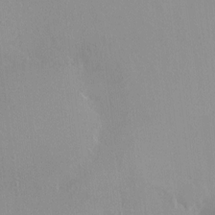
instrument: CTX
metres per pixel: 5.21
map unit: HNhu
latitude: 3.5560
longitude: 6.7085
